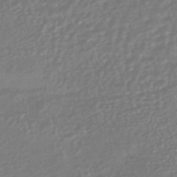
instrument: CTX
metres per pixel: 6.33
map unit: HNhu
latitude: -45.5399
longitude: 99.1809
